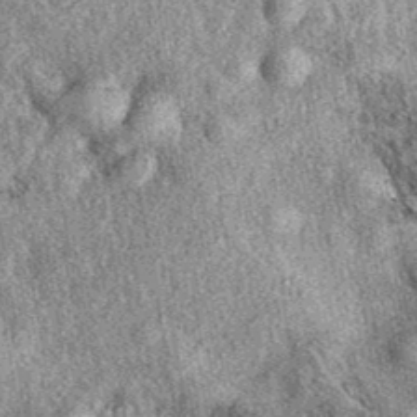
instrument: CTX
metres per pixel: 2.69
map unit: eAb
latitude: 38.8569
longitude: 108.7274
